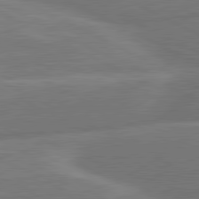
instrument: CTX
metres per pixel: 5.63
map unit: lApd
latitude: 80.8758
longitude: 128.0850
